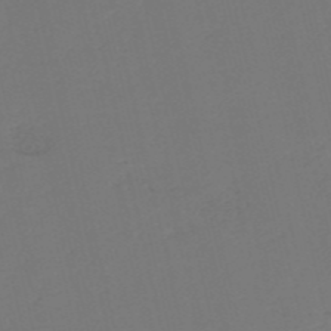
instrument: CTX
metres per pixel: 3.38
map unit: HNb
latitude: -54.7652
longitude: -39.0458
